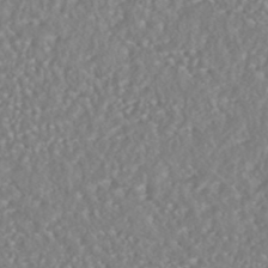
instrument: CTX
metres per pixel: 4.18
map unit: HNhu
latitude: -46.6140
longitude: 104.4629
